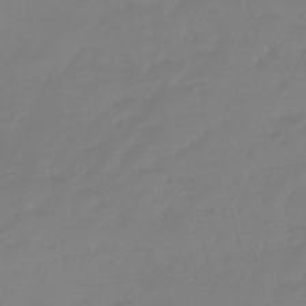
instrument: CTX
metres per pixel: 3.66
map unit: eHb
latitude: -45.8422
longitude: 84.7652
